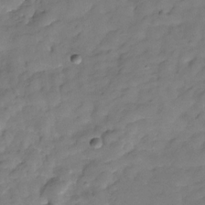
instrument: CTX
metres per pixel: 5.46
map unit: Hve
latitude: -29.6344
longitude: 93.1242
